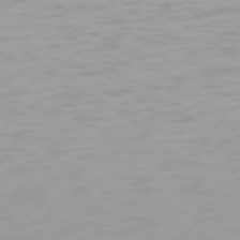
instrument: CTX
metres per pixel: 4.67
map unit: Hpe
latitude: 78.2145
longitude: -169.7828
